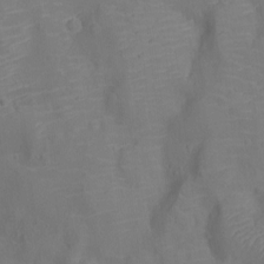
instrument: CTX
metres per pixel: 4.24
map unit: Ht
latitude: -12.5574
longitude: -24.5356
